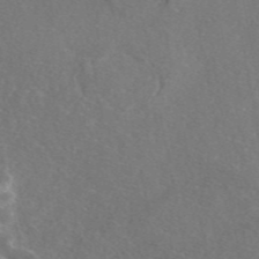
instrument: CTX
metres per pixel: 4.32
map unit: eAb
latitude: 46.9514
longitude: 110.5006
